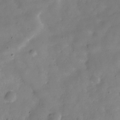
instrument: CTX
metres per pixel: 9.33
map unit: Hve
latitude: -31.1809
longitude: 95.0864
